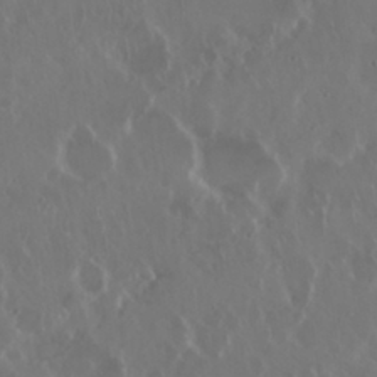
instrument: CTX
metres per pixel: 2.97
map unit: Nhu
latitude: 29.5938
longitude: -59.9717
